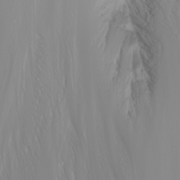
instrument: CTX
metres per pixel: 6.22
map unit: Nhu
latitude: -6.8786
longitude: -90.2145
